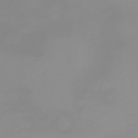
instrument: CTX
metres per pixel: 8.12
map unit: Nhu
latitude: -8.4818
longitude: -93.8583
